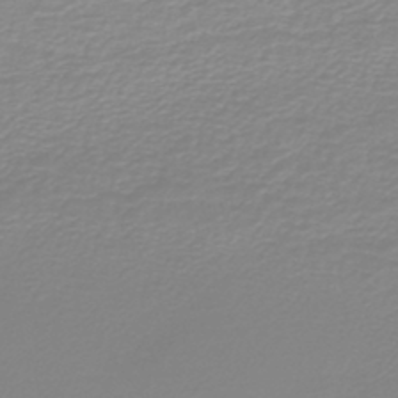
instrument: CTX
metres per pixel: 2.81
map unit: lHb
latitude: -44.3495
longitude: 54.9920
